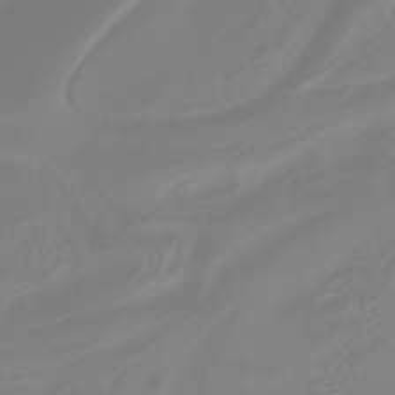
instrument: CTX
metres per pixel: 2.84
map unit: HNhu
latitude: -40.8975
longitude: 100.6518
